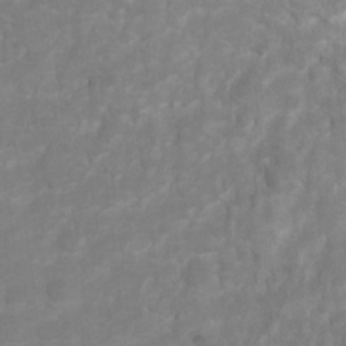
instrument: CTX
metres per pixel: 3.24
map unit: Hto
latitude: 2.6868
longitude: -35.9717
